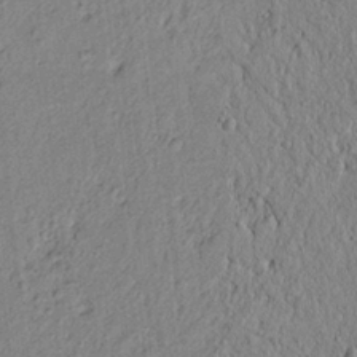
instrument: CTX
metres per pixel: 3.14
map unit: lAvf
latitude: 6.2900
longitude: 165.7478
